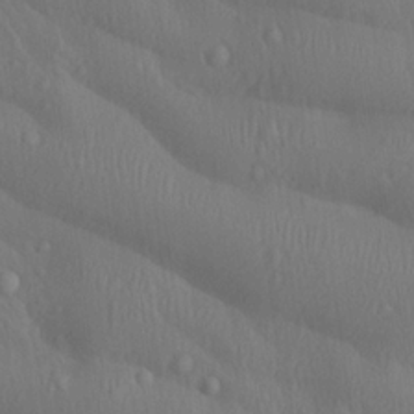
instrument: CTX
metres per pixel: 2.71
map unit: Aa
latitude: 23.1592
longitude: -137.2537
